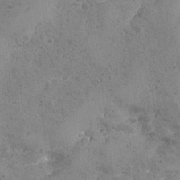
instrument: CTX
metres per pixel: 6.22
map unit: Ave
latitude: -8.2739
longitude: -118.7057
